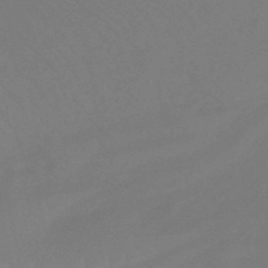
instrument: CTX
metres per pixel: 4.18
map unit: eHb
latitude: -45.8422
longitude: 84.2172
